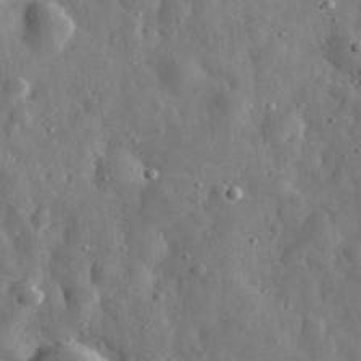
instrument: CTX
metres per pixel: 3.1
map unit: eHh
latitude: 31.0837
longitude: -74.6302
